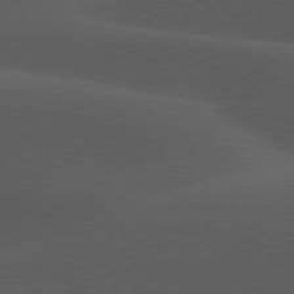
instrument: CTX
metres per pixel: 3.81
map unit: lApd
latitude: 77.8583
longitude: -54.1011
